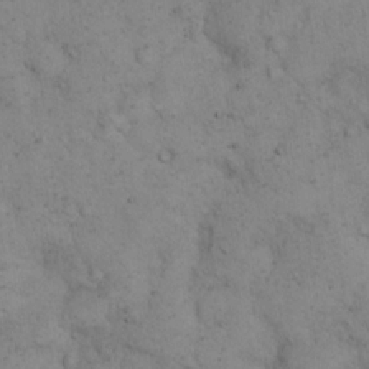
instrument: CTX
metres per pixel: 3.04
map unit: eHh
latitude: 15.1404
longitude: -63.8206
